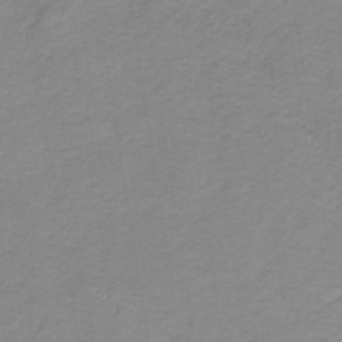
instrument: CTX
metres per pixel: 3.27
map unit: lHb
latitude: -31.6722
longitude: 65.3132
